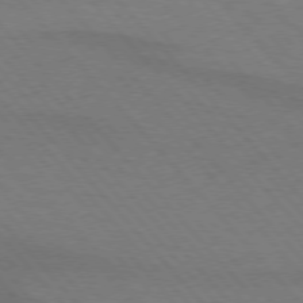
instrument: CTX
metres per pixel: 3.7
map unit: lApd
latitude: 75.3293
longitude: -81.4237
